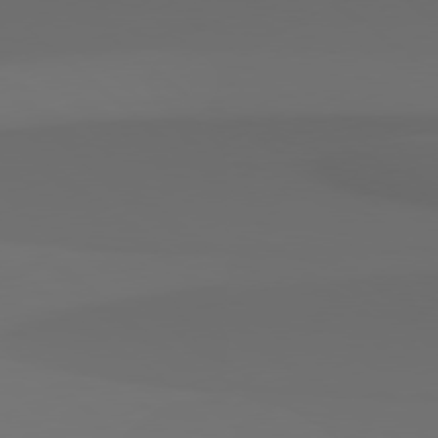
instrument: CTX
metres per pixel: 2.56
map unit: Hpe
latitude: 78.4979
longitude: -134.7435
